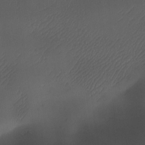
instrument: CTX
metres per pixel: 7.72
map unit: Ave
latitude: -10.7085
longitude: -122.1578
